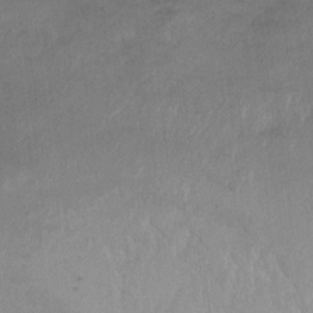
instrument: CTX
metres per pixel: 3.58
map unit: Ht
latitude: 1.2537
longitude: -32.4034
